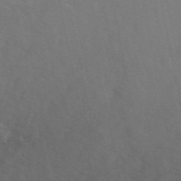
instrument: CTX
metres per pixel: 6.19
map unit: ANa
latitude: 49.7072
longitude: -73.2537
